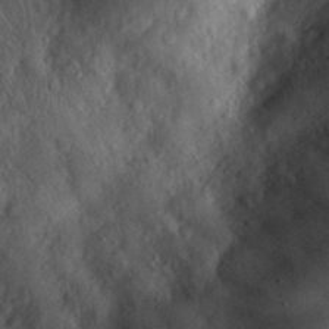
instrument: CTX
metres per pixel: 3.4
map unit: eHh
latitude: 30.4601
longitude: -72.6491
